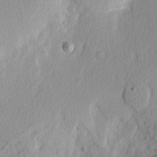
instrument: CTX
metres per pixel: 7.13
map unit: Nhu
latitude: 1.9150
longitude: -77.5749
